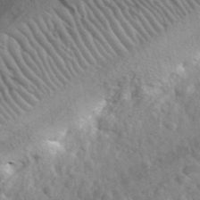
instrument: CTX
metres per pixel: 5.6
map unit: lHvf
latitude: 35.0269
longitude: -87.2159
